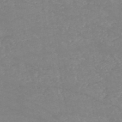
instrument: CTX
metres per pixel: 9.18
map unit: HNb
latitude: -53.9367
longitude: -34.4790
